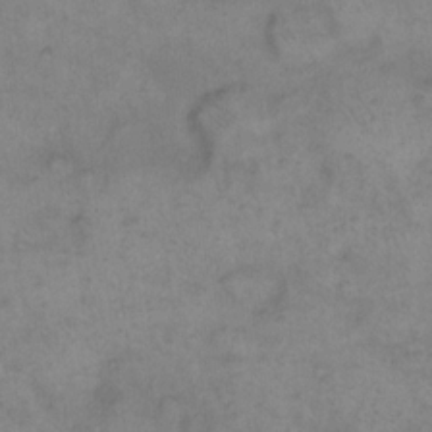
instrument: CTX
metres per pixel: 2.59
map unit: eHh
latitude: 15.0459
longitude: -65.9339
